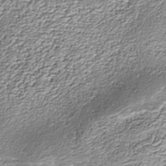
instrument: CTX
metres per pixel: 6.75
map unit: Nhe
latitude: -37.6910
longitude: -88.0822
